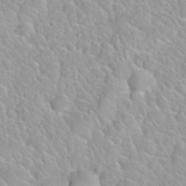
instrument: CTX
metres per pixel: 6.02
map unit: Nhu
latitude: 27.9717
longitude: -52.9703
